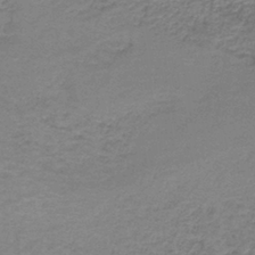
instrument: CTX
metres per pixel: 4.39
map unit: HNb
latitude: -38.2362
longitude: 51.0486
